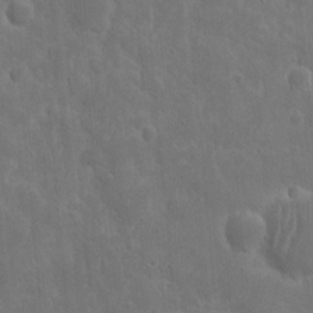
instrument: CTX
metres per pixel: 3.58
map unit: eHh
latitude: 10.8947
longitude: -72.9514
